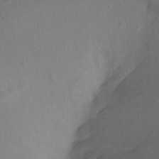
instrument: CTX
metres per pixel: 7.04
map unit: Ht
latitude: -10.7463
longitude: -34.2900
